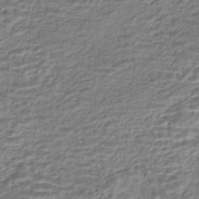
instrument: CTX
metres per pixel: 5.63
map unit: HNhu
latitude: -44.2928
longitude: 101.3509
